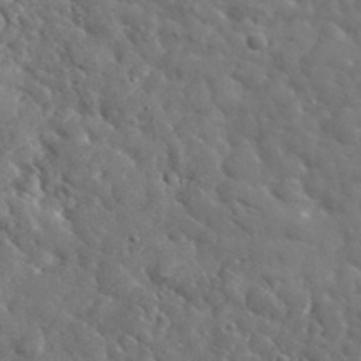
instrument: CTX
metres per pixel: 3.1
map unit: lHvf
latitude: 37.6127
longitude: -92.2333
